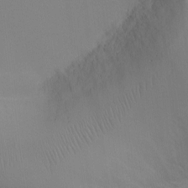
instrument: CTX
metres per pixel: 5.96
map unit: Ht
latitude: -5.9745
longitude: -25.5749
